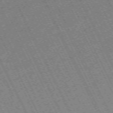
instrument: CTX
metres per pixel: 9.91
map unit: Hpe
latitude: -70.8786
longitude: 10.3117
